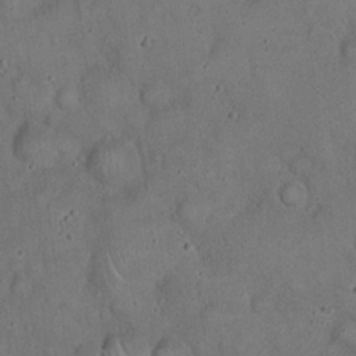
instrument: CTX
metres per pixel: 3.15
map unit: eHh
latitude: 20.1956
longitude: -59.7261
